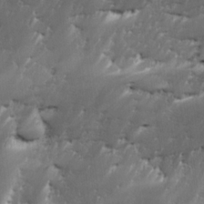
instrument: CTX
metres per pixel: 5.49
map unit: Ave
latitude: 15.4805
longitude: -135.6127
